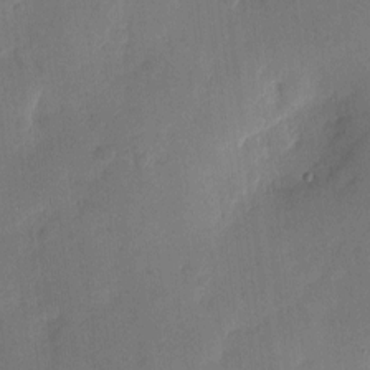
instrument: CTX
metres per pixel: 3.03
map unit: eHh
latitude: 4.3089
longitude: -72.3657
